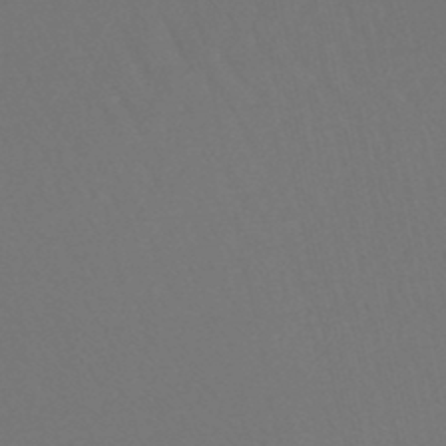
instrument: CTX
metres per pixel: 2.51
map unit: lHb
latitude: -46.8786
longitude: 64.8219
